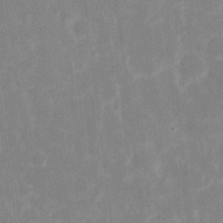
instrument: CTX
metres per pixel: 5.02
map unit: eHh
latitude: 6.8569
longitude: -69.7639
